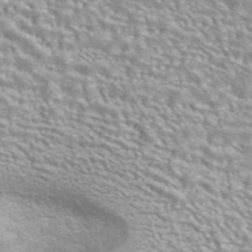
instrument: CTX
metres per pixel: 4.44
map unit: ANa
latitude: 41.2536
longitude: 18.4062
